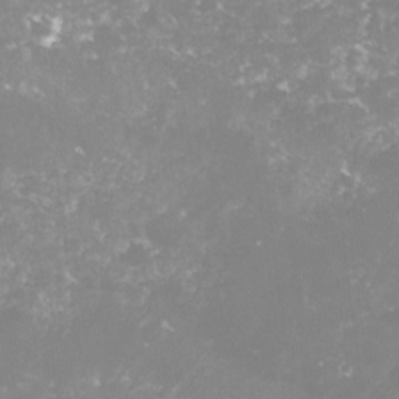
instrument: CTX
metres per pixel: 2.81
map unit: lHvf
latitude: -15.3888
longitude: -98.2144
